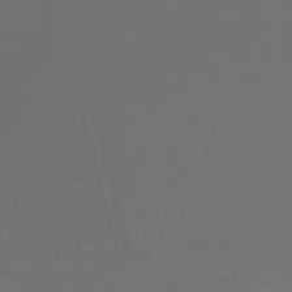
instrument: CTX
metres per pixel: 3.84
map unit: Nve
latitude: -57.0864
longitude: 63.2754
